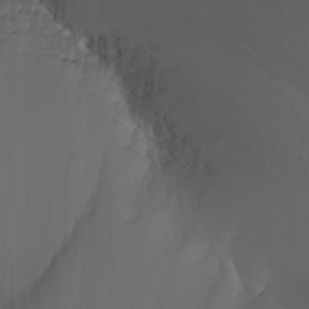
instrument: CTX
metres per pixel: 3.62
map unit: Nhu
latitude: -6.3684
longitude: -90.1578
